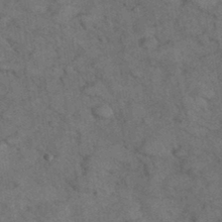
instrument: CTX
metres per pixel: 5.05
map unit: eHh
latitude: 37.8017
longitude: -67.0458
